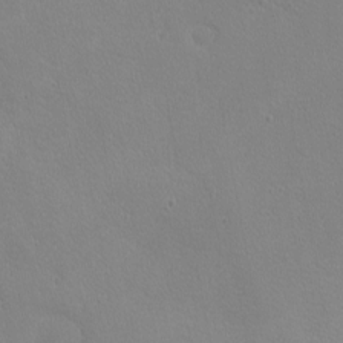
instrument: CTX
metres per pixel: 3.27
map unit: eHh
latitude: -2.5195
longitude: -81.2537
